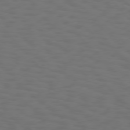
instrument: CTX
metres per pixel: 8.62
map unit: Hpe
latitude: 75.6316
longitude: -133.4238
